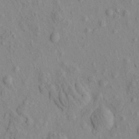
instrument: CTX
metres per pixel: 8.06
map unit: eHh
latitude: -0.7464
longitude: 18.1795
